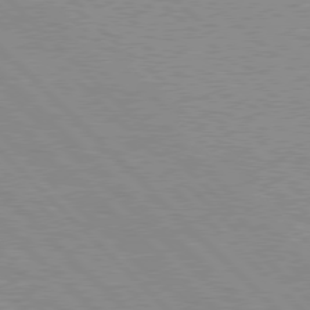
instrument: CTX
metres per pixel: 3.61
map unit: Hpe
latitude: 77.7260
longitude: -154.4601
